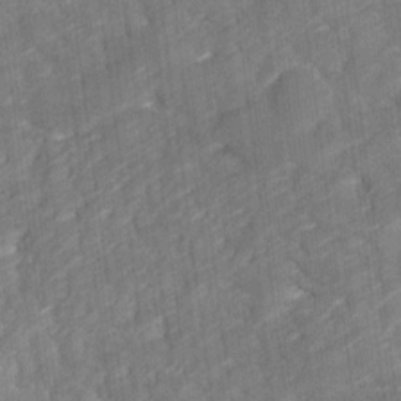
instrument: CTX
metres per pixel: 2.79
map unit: Ave
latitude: 17.2726
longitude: -135.3481
